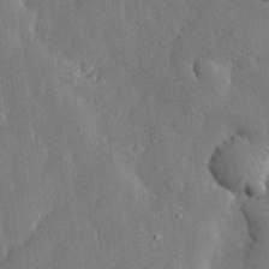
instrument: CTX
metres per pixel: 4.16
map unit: eHh
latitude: 28.8758
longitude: -79.2348
